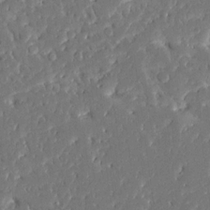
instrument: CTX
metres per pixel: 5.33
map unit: Ave
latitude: 16.1578
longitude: -140.1766
